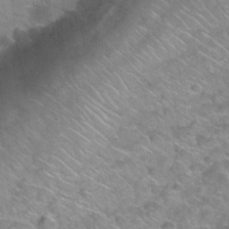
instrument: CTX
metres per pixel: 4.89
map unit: Hto
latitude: 34.0633
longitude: -48.6868
